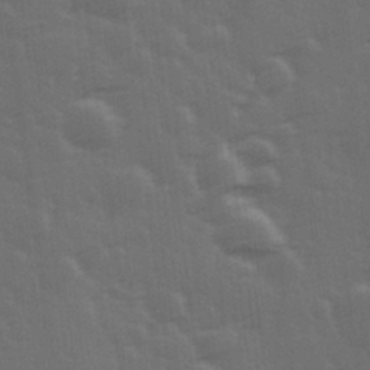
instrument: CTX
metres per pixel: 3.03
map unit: Hve
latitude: 27.2348
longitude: 146.6518
